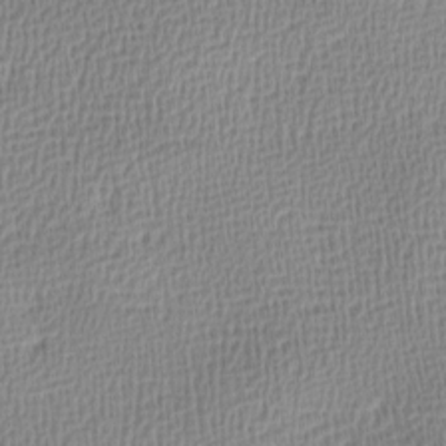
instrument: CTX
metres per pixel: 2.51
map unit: lAa
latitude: -8.6518
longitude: -125.1214
